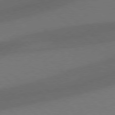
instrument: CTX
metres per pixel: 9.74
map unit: Hpe
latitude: 78.0255
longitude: -150.3089
